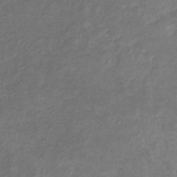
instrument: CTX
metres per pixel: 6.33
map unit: eHb
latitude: -32.0661
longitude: 68.7274
